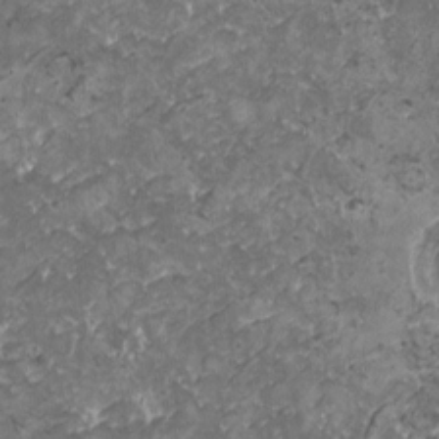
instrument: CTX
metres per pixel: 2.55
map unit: HNhu
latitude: -0.1228
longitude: 2.3495
